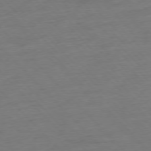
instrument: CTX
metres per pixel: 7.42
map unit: Hpe
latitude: -77.3321
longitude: -14.4034
